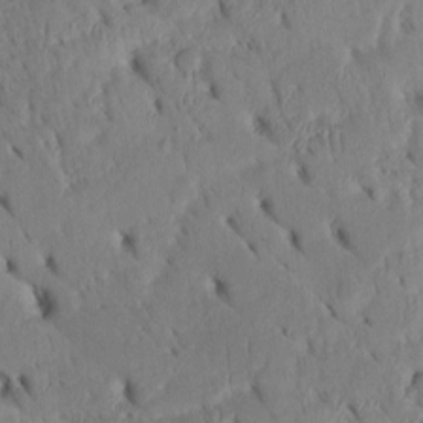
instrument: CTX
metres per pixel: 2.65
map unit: Htu
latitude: -3.0297
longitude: 152.1228
